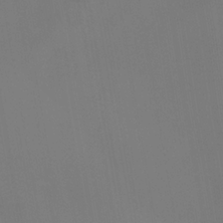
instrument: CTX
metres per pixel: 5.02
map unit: Ht
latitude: -12.0661
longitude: -48.1389
